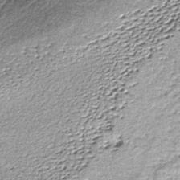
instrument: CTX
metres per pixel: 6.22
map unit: lHb
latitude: -36.6896
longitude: 65.1998
